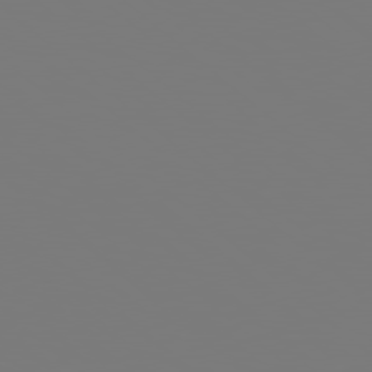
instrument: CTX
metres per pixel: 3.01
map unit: Hpe
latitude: 78.4412
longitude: -137.5938
